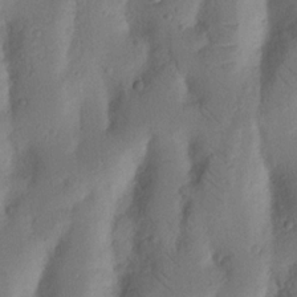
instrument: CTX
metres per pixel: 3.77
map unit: Nhu
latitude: 18.1577
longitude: -77.0647
